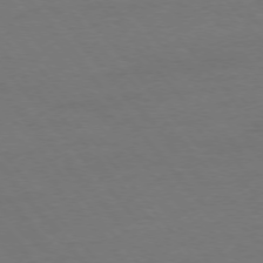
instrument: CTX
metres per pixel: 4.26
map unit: Ap
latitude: -76.3306
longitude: -88.6491
